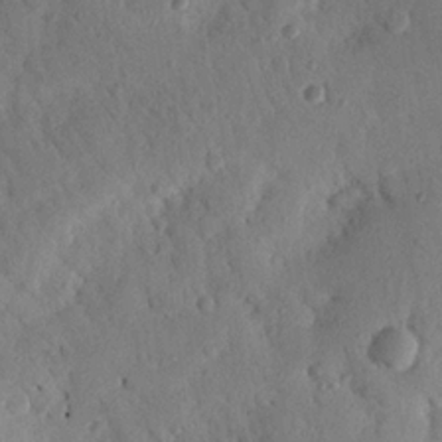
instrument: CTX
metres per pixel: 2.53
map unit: Nhu
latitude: 19.2159
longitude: -77.8583
